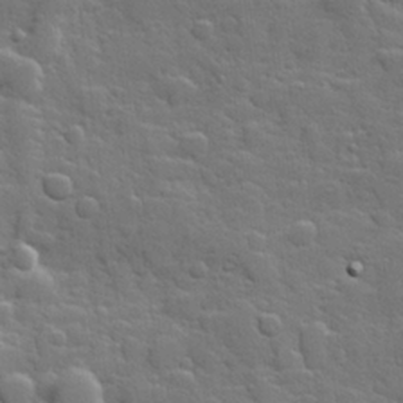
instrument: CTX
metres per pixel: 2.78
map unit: Hve
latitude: 25.0269
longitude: 148.7841
